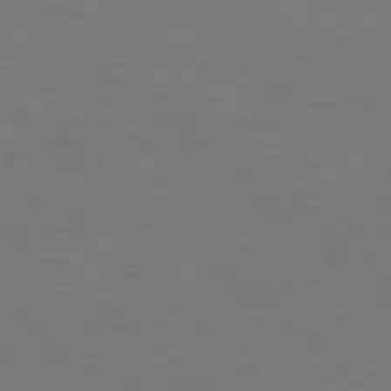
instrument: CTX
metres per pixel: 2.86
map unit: Ap
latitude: -78.2172
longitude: -92.7246
